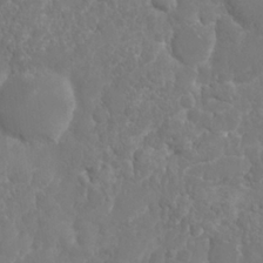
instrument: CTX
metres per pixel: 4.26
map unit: Nhu
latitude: 25.4615
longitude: -61.2726
